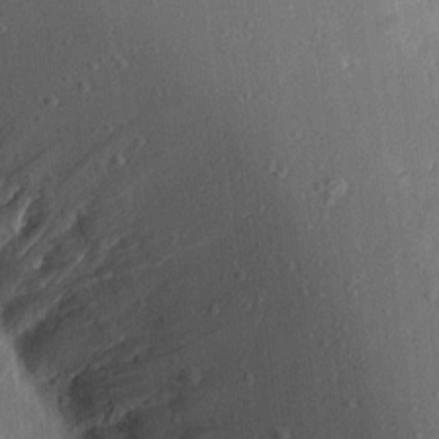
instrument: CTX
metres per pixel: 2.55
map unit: Aa
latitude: 15.9528
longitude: -147.8206
